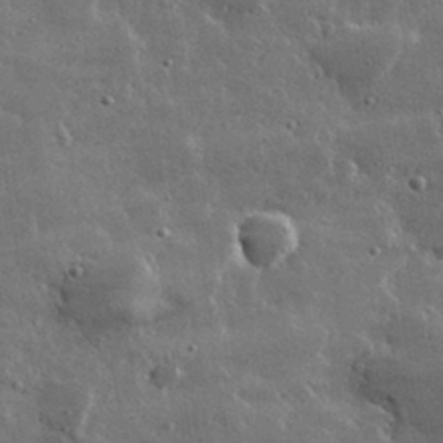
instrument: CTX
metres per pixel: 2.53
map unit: lHvf
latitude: 32.4979
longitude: -90.6490
